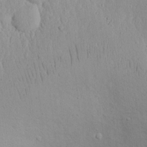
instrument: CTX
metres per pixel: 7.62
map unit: eHh
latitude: 18.1766
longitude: -72.2334
